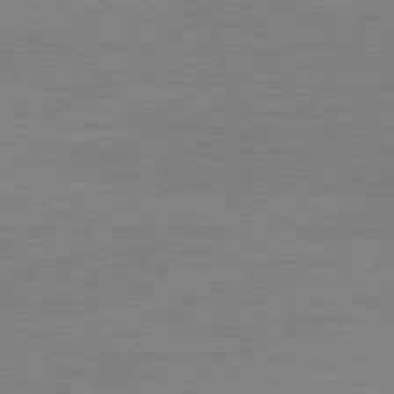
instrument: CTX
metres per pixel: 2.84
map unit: Ap
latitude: -82.1795
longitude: -77.1970
